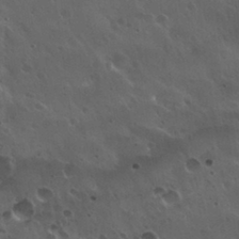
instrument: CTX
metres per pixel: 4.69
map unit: Nhu
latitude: 30.7058
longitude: -55.5749
